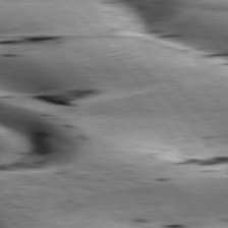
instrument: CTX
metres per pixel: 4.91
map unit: lApd
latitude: 76.6868
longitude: -61.0647
